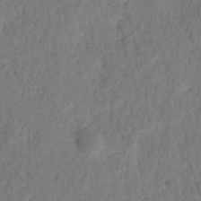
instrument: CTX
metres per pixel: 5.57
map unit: HNhu
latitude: -28.1606
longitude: 74.0661
